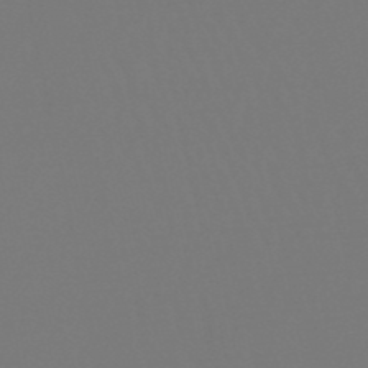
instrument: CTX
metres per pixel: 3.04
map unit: lHb
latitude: -49.9178
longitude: 70.0850
